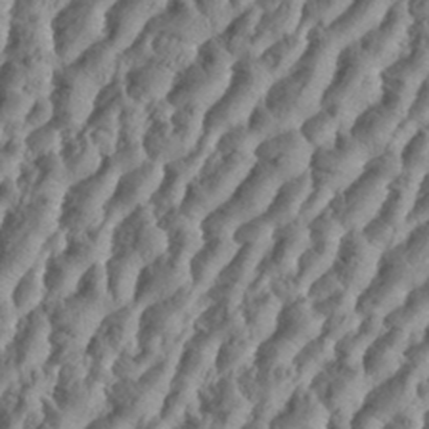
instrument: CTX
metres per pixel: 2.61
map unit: eHh
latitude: 34.6679
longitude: -136.9136
